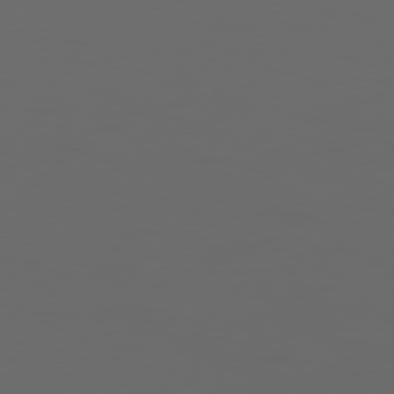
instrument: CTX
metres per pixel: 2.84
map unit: Hpe
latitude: 76.5923
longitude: -139.5560
